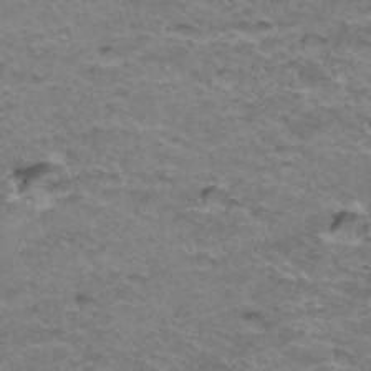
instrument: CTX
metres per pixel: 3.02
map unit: Hto
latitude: 36.8569
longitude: -42.5357
